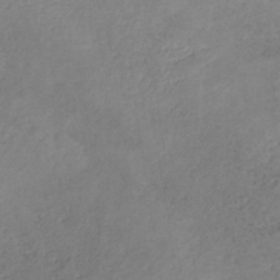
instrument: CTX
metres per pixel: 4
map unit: HNb
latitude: -33.5399
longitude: 56.0850
